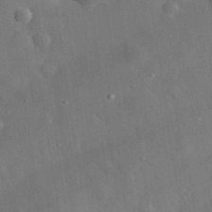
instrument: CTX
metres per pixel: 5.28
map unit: eHh
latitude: 31.8206
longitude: -77.8016
